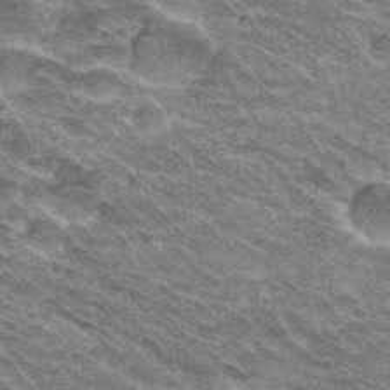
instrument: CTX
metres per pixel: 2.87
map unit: Hto
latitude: 30.3845
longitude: -42.8191
